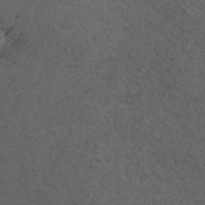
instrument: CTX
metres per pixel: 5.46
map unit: ANa
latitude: 44.5546
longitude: 37.8989
